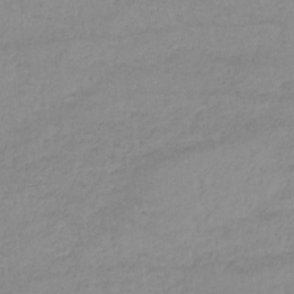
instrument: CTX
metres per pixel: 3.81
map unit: lHb
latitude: -33.8234
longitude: 70.5007
